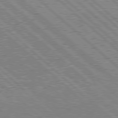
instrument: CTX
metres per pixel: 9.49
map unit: Hpe
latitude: 78.0633
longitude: -159.2348
